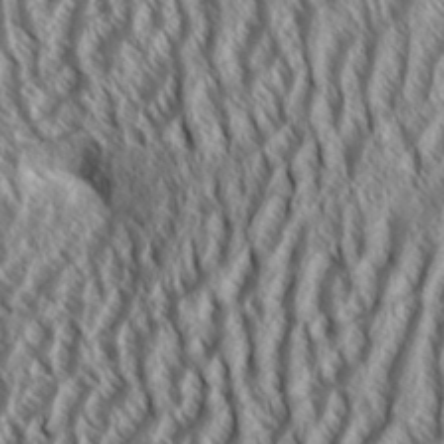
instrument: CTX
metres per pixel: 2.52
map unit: Aa
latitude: 33.5749
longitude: -137.7072
